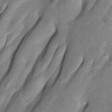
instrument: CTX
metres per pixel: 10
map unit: Htu
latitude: -8.5196
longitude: -65.1025
